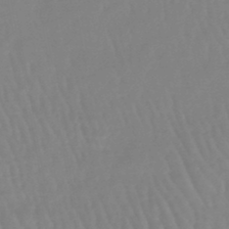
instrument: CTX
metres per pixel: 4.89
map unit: lHb
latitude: -45.8422
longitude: 78.7841
